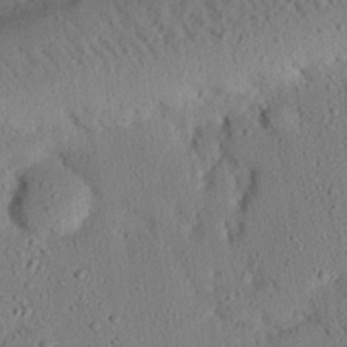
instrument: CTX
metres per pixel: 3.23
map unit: eHh
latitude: 25.5182
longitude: -79.9906
